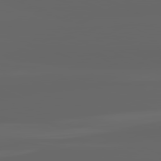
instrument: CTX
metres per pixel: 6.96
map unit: lApd
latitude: 82.1766
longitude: -168.5168
